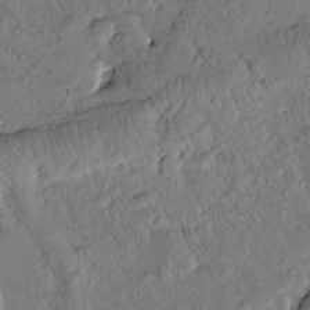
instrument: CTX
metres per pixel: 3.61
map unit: Htu
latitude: 0.3089
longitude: 175.8233
